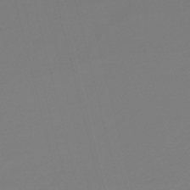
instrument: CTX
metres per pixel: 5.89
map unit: eHb
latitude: -49.7856
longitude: 76.9353
